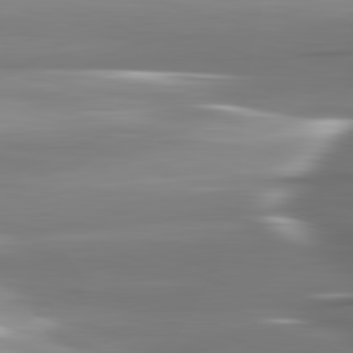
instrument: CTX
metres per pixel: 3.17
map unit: lApd
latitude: 82.5356
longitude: -142.5168
